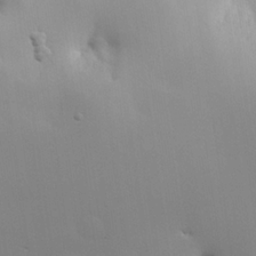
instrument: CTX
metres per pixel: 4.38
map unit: Hve
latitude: 23.1592
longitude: 145.8234
